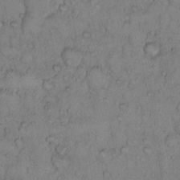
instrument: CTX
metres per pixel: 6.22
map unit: Hto
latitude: 10.1011
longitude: -57.9906
